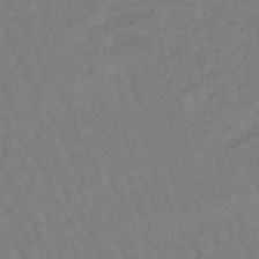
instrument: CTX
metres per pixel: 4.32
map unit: eHb
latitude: -46.3873
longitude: 80.6519
